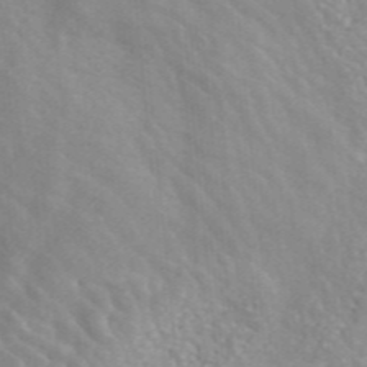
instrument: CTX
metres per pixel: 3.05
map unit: ANa
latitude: 46.5168
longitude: 26.4629
